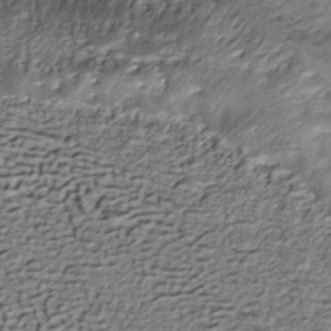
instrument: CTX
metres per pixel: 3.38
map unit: Nhe
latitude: -38.9731
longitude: -116.9703
